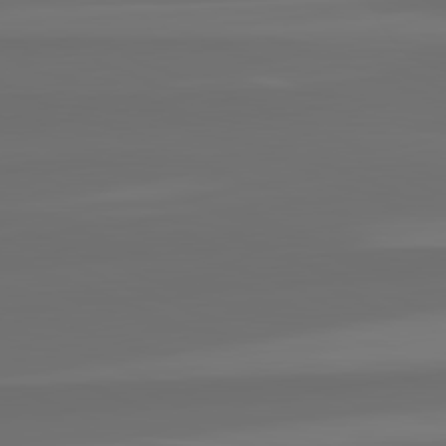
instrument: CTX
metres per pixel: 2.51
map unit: lApd
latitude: 82.3656
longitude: -166.9513
